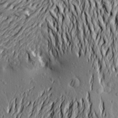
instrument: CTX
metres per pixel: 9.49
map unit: Aa
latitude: 20.9514
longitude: -150.0444
